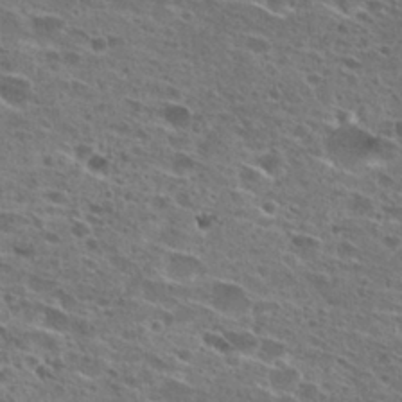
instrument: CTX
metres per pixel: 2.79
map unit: Hto
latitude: 26.5735
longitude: -45.5938
